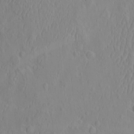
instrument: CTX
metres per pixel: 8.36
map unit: eHh
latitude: -2.8596
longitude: 19.1431
